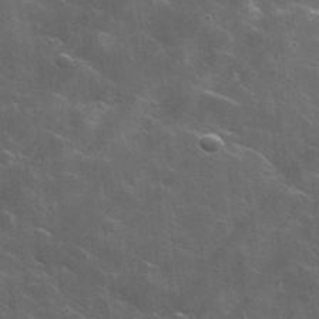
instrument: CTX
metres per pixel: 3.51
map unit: lHvf
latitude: 35.8205
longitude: -91.8205
